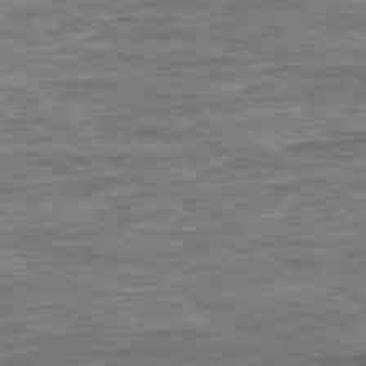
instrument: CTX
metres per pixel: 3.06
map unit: Ap
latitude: -79.5021
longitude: -84.3467
